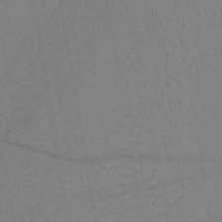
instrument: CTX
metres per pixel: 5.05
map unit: lHb
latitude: -41.7289
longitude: 68.0472
